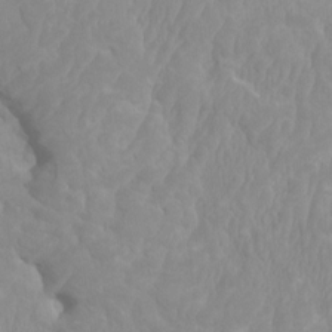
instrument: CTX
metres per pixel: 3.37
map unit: HNhu
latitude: 3.7071
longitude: -3.0836
